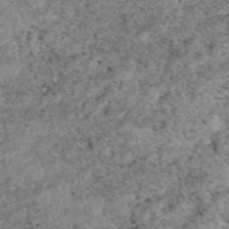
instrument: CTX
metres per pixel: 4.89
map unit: eAb
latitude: 48.7813
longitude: 121.5966
